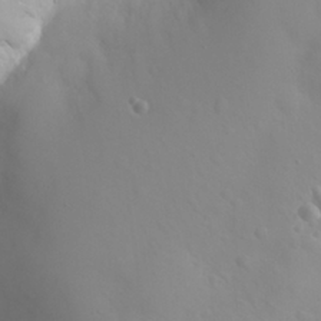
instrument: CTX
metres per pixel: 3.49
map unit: Nhu
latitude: 26.2712
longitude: -55.2348
